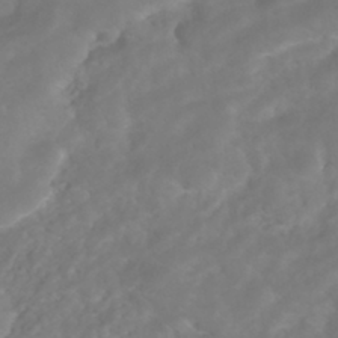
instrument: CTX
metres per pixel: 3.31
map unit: ANa
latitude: -41.7666
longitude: 104.8597
